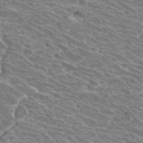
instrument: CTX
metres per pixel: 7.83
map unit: Hto
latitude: 31.0648
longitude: -42.2523
